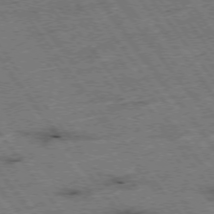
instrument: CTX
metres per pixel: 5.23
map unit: Hpe
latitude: -75.6722
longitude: -22.5735
